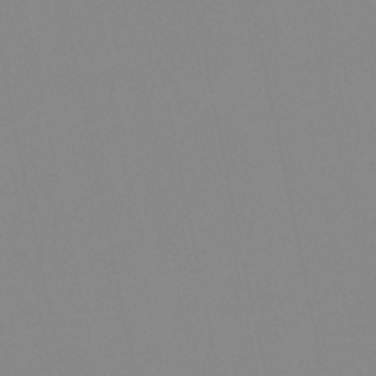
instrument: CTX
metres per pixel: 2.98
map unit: lHb
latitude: -48.1606
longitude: 69.6910
